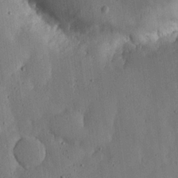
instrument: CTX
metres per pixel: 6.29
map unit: lHvf
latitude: 19.7260
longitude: -115.3859
